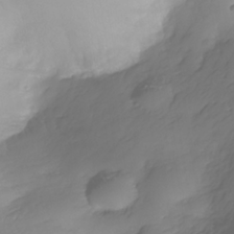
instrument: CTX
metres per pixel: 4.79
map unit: Nhe
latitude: -34.8597
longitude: -143.0648
